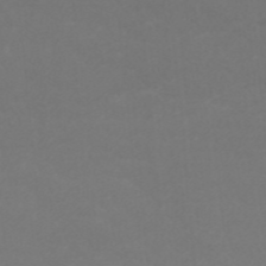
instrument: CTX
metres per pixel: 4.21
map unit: ANa
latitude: 42.4412
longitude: 28.3873
